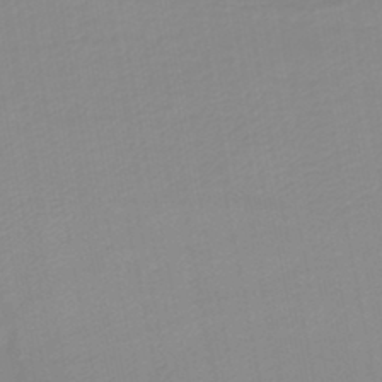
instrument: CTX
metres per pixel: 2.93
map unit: lHb
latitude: -44.2928
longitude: 60.8408
